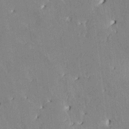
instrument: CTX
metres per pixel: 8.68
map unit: HNhu
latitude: 4.7246
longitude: -6.1389
